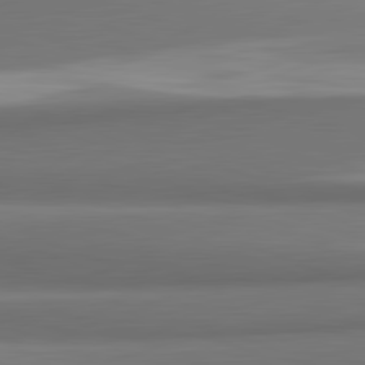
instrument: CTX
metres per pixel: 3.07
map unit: lApd
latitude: 82.0633
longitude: 170.0850
